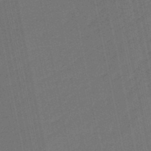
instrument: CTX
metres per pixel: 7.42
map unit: eHb
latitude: -47.8422
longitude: 87.7667
